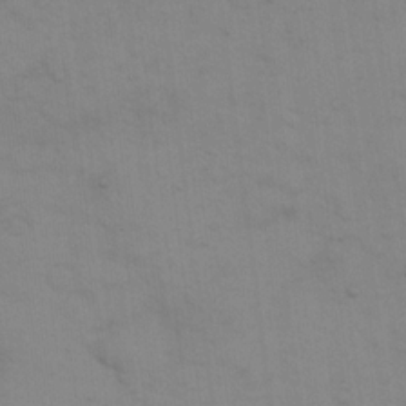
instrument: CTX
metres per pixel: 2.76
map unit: eHh
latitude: 17.9150
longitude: -66.6112
